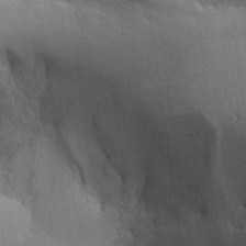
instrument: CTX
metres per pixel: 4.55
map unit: Aa
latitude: 25.3292
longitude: -127.5749
